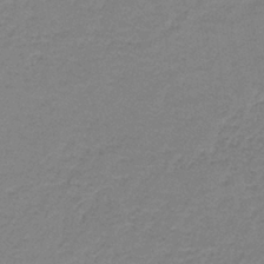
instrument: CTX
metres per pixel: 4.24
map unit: HNb
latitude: -36.1605
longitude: 53.8989
